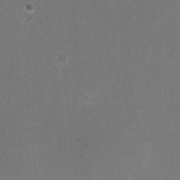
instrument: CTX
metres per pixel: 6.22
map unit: HNhu
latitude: -2.6140
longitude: -1.3859
